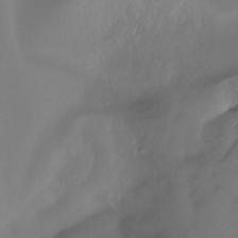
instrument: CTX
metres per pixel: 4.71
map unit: Ht
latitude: -14.9731
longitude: -44.7435
